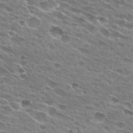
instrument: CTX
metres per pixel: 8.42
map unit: Hto
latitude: 28.2522
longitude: -43.4993
